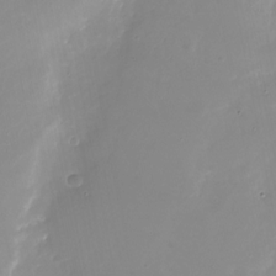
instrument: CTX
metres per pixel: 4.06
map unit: Nhu
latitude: -26.0849
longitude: -73.2915
